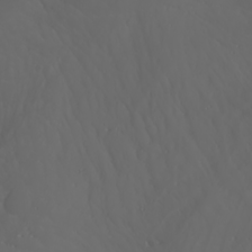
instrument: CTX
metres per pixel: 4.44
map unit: Htu
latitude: -1.6155
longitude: -76.0255
